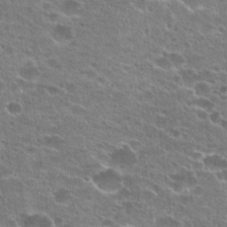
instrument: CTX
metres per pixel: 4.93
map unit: Hto
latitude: 23.8394
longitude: -42.9136
